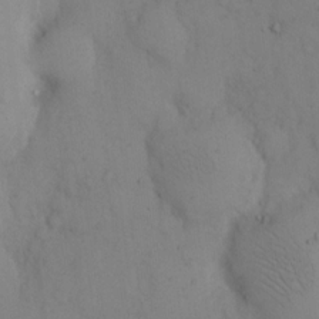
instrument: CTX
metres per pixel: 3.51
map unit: eHh
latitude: 13.0270
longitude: -61.7449
